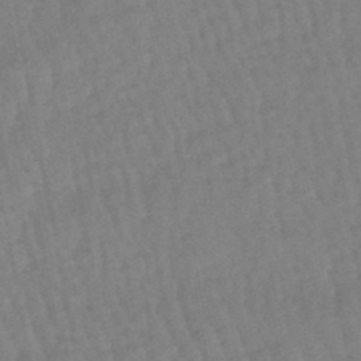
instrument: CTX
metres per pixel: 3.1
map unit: eHb
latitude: -45.6533
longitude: 80.4251
